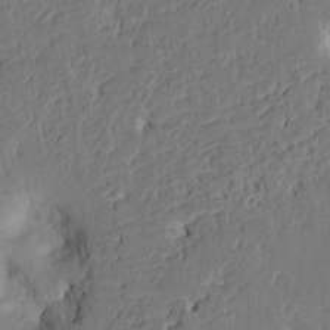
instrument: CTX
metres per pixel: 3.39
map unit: HNhu
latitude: 7.5371
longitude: -3.4993
